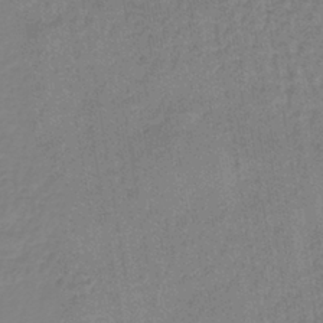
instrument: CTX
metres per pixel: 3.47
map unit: lHb
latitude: -41.8233
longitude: 60.6330
